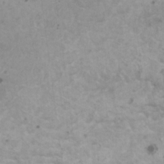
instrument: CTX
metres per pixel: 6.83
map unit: HNhu
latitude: 1.6127
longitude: 1.0865
